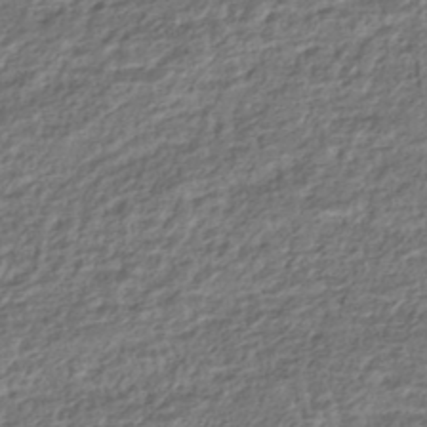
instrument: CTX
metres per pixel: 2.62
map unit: HNhu
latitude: -44.7085
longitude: 101.3698
